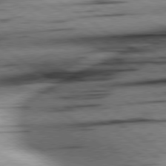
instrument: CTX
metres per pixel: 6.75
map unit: lApd
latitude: 78.9703
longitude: -155.9150
